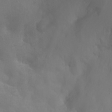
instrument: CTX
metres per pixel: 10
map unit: Nhu
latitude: -8.4818
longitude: -41.0458
